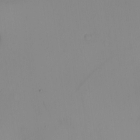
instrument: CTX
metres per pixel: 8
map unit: eHh
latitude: -9.5777
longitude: -66.4223
